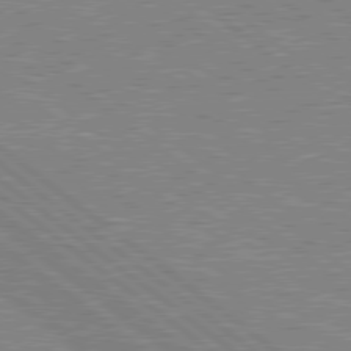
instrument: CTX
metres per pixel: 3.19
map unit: Hpe
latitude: 78.8380
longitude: -156.4601
